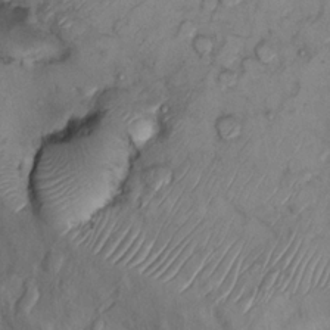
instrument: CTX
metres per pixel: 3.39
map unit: Nhu
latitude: 13.3671
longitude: -29.0269
